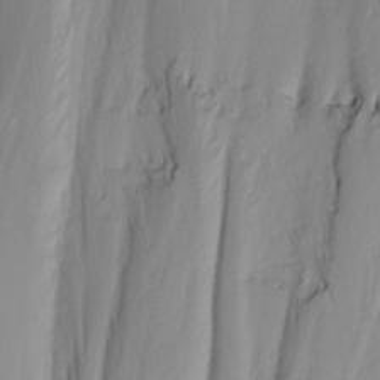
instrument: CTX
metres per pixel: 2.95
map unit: Nhu
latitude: -0.4062
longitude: -74.9514
